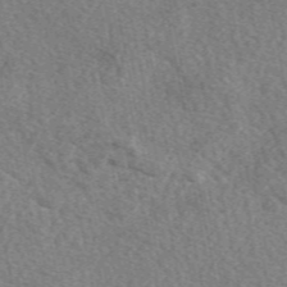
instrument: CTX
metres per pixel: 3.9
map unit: eAb
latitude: 49.9150
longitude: 112.7274
